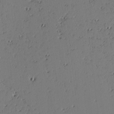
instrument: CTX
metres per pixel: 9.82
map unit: lAvf
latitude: -2.8030
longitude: -106.1578
